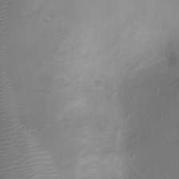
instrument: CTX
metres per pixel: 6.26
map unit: Ht
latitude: -3.4832
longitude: -18.5545
